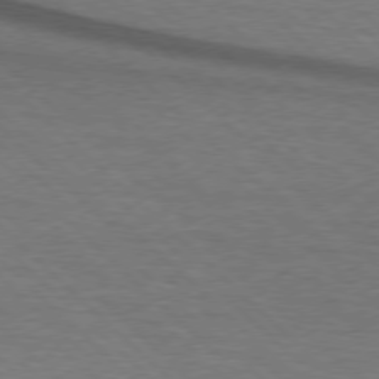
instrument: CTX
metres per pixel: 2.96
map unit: lApd
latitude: 75.6505
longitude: -84.1389
